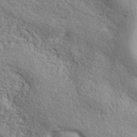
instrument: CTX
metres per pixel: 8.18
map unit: ANa
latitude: 42.0633
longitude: 49.2187
